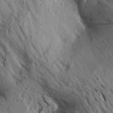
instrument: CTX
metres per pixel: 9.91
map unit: Aa
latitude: 20.1956
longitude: -148.5546
